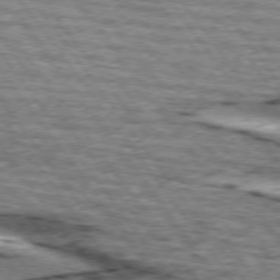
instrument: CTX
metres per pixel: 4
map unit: lApd
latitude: 74.2523
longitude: -75.8583
